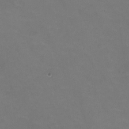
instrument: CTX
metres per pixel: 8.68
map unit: HNhu
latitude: -1.1998
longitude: -2.7813
